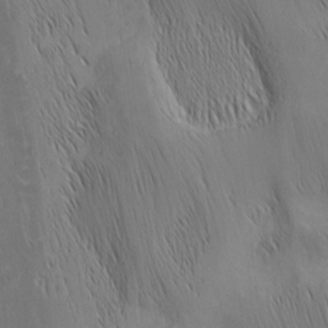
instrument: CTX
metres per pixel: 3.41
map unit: Nhu
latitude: -5.6722
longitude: -151.8394
